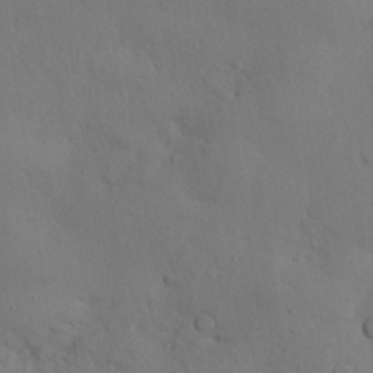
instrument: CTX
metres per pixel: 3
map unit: Nhu
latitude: 27.4427
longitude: -72.6302
